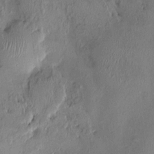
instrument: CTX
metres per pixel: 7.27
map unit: HNhu
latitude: 3.4615
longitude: -5.2537
